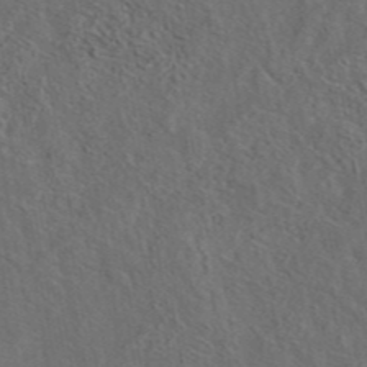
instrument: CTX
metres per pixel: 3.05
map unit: eAb
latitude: 43.7828
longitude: 110.6707
